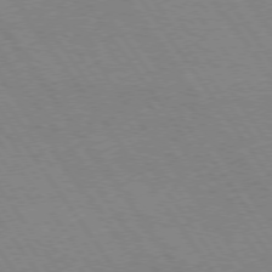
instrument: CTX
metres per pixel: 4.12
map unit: Hpe
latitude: 74.1011
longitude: -140.9513
